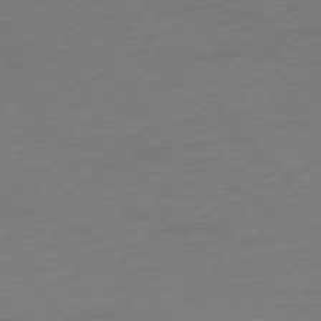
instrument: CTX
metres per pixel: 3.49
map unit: Ap
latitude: -77.0297
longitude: -79.7072
